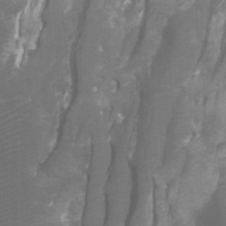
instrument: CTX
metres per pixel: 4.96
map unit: Htu
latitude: -7.5966
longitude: -48.3278
